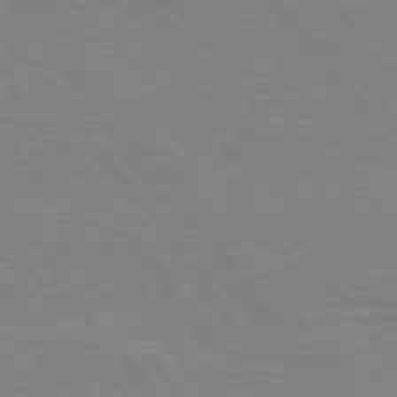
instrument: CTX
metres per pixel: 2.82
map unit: Hpe
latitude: 74.5168
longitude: -141.4993
